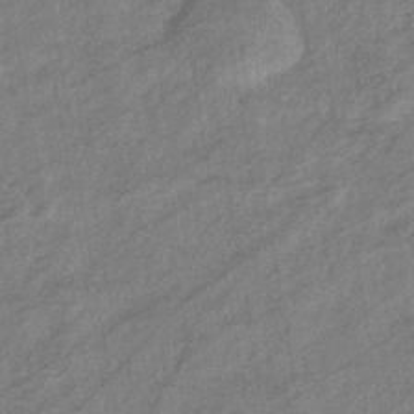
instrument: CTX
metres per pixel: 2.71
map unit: eHb
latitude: -40.7085
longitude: 82.1039
